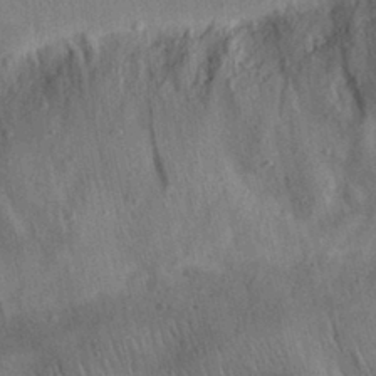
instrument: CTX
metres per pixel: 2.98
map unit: eHh
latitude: 29.1970
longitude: -76.6868
